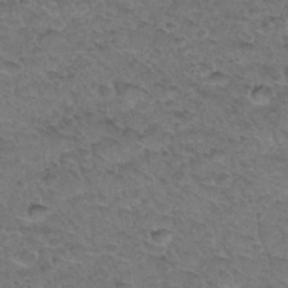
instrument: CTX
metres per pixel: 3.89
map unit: Hto
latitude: 33.6127
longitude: -48.0255
